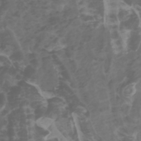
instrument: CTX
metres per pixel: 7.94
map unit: Htu
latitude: -1.1054
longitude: -77.2537
